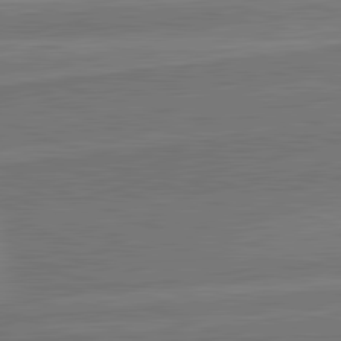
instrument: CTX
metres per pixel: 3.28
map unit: lApd
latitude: 82.3467
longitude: 141.7289
